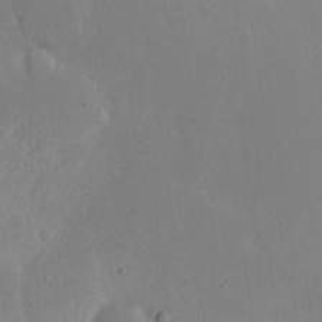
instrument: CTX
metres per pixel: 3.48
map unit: eHh
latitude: 21.1592
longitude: -70.6490
